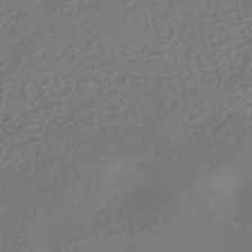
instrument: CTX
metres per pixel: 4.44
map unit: HNhu
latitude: -42.9352
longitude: 92.4251
